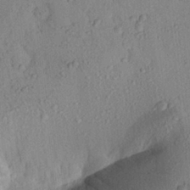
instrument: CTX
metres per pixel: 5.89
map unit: Aa
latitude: 23.4426
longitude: -147.9717
